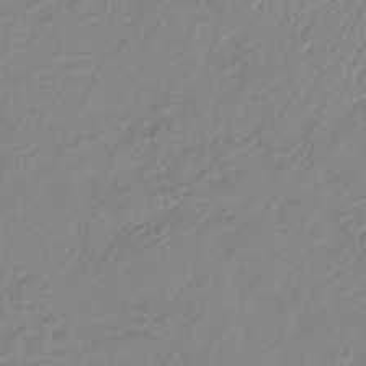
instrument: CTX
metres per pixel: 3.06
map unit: lHb
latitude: -36.0850
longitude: 69.4832
